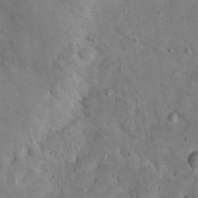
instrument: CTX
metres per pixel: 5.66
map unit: Nhu
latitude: 13.9528
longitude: -27.7639
